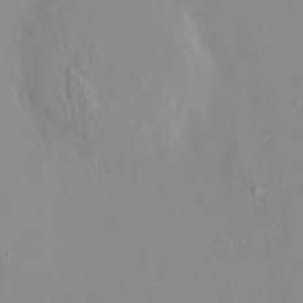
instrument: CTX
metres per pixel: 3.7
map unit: HNhu
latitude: 2.3089
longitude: 7.1242
